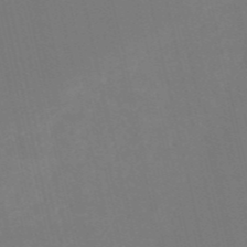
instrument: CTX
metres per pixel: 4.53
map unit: HNb
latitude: -54.4440
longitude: -35.1592
